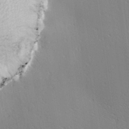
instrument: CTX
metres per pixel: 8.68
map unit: lAa
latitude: 1.1025
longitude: -115.8394
